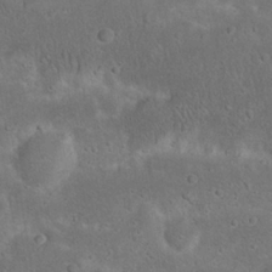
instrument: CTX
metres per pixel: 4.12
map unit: Nhu
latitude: 22.9136
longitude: -71.5560
